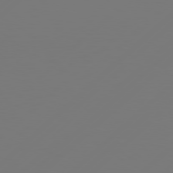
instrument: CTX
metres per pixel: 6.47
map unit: Hpe
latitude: 78.2901
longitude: 173.1431
